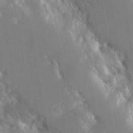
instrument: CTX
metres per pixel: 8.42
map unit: Aa
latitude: 17.0081
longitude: -149.4426
